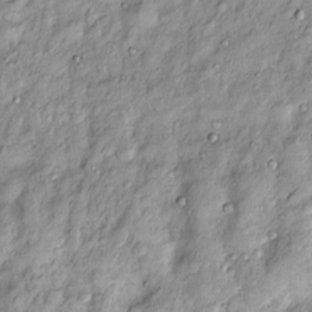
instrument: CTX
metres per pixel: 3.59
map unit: Htu
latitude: -5.0297
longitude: 159.2943
